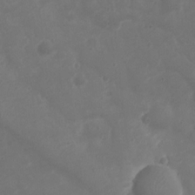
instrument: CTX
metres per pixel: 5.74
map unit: Ht
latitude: 1.7071
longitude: -20.1011
